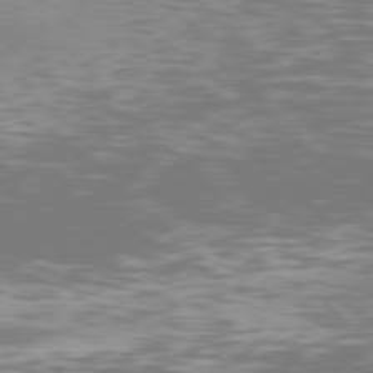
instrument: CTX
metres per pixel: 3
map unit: Hpe
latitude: 76.9702
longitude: -169.4049
